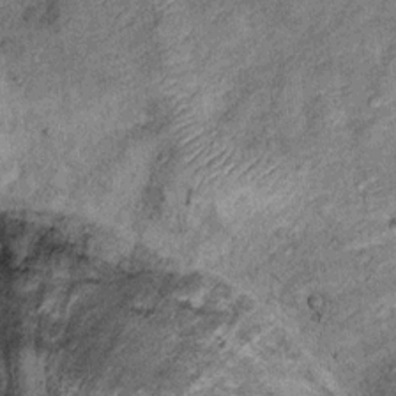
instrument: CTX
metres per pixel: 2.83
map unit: Ht
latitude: 11.4616
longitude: -38.8191
